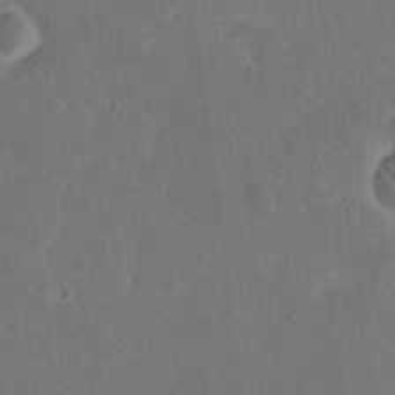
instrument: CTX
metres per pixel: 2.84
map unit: eHh
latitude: 19.6694
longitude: -65.0458
